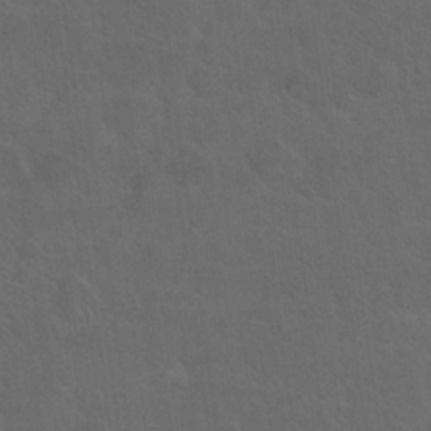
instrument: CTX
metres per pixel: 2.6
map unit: Hto
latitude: 19.4237
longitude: -54.0444
